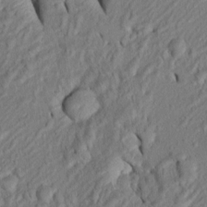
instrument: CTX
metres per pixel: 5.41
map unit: Htu
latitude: 0.9513
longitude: 149.5210
